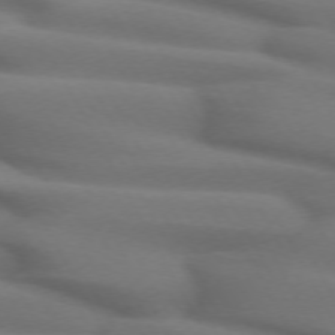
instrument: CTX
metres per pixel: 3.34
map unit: lApd
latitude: 71.8772
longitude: -51.8205
